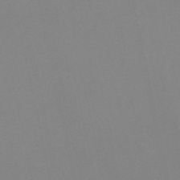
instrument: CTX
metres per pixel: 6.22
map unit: HNb
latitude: -52.2361
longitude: -50.7246
